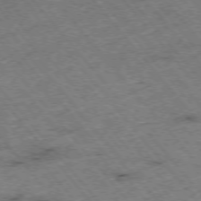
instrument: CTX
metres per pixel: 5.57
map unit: Hpe
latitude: -75.8801
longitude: -18.1200
